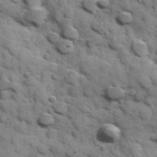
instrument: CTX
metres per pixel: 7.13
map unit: Hve
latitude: 24.3845
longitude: 147.3887
